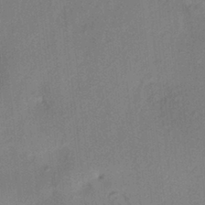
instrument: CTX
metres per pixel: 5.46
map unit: HNhu
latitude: 13.6883
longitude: 10.3495
